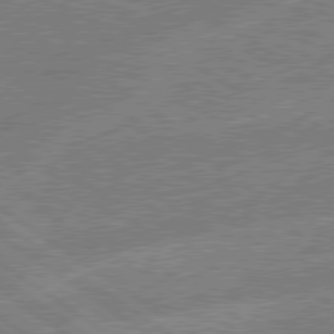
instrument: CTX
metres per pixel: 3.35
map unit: lApd
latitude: 79.0270
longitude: -145.6505
